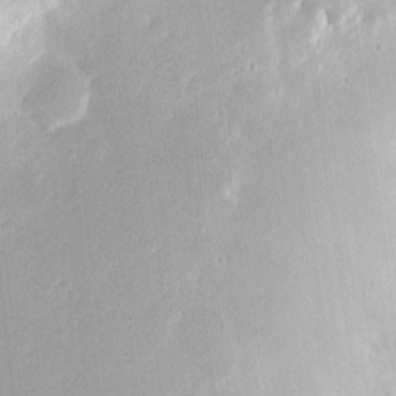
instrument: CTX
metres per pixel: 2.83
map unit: eHh
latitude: 10.3467
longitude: -72.1578
